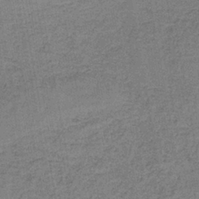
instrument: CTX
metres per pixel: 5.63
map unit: eAb
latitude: -36.6896
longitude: 52.1605
